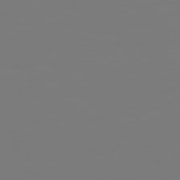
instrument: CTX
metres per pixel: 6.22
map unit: Hpe
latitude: 78.2145
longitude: 178.3495
